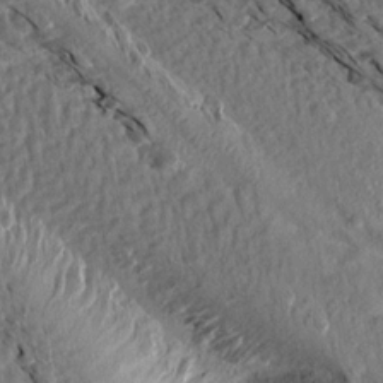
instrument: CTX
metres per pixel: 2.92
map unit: Aa
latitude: 14.3279
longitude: -144.4790
